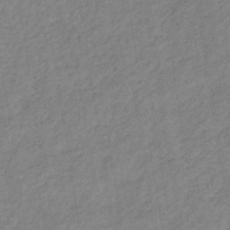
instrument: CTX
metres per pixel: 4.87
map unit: lHb
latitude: -36.5762
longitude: 71.1431
